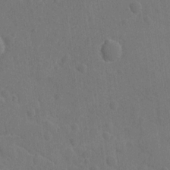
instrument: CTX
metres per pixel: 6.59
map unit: lAvf
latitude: -8.8408
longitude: -120.1956
